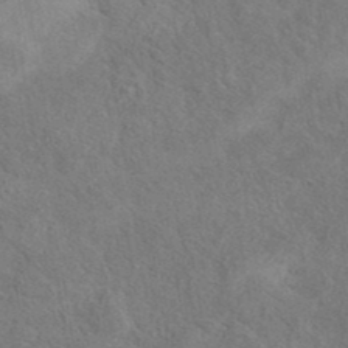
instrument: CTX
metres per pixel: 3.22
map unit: eAb
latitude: 40.1199
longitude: 108.5574
